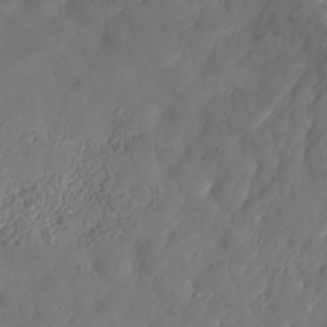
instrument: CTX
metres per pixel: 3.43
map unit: Nhe
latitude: -37.1620
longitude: 138.0661
